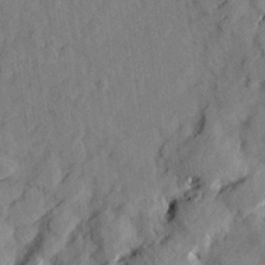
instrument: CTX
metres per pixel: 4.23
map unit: Aa
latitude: 24.1577
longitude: -150.7435
